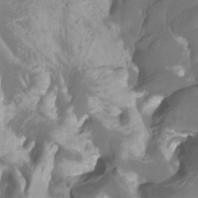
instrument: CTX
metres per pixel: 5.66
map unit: Htu
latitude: -10.7274
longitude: -74.4412
